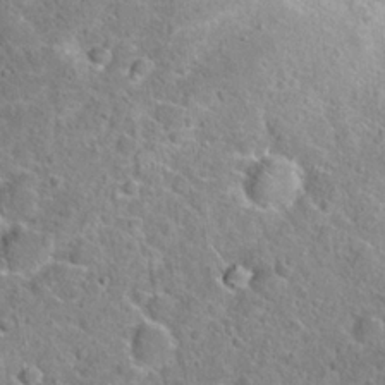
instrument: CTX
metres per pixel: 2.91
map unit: Hto
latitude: 22.5924
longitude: -46.1956
